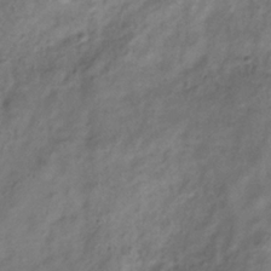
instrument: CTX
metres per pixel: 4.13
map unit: Hve
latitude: -33.3321
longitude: 88.9730
